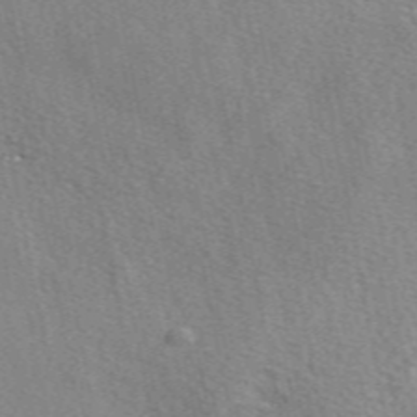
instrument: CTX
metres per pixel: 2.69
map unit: eAb
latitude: 50.2711
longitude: 108.4818
